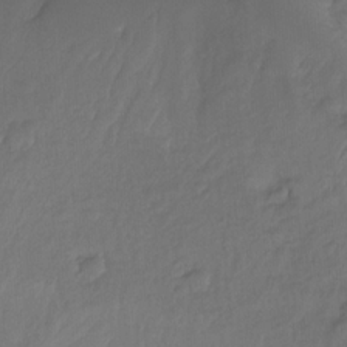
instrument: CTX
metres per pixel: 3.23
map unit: Ht
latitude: -14.3307
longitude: -53.0459
